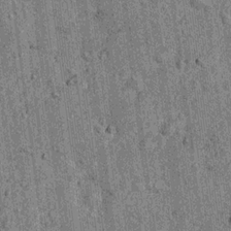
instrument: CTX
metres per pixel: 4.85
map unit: Nhu
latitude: 15.6127
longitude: -32.3089
